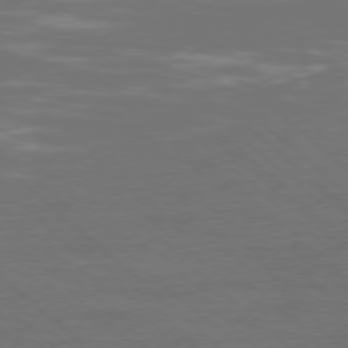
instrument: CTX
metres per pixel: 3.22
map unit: Ap
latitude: -77.9367
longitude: -61.9528
